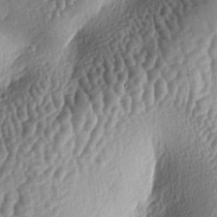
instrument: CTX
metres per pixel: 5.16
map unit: lAa
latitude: -5.8611
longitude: -127.9150
